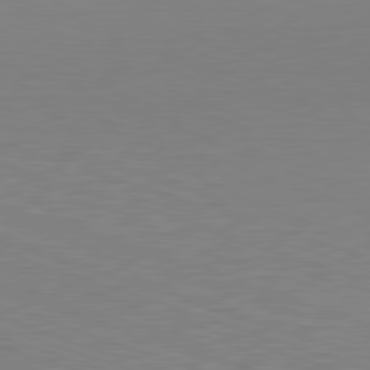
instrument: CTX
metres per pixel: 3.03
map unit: Hpe
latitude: -82.5385
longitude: 6.6896
